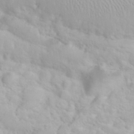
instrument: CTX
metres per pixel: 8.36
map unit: eHh
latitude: 31.8773
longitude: -60.3089
